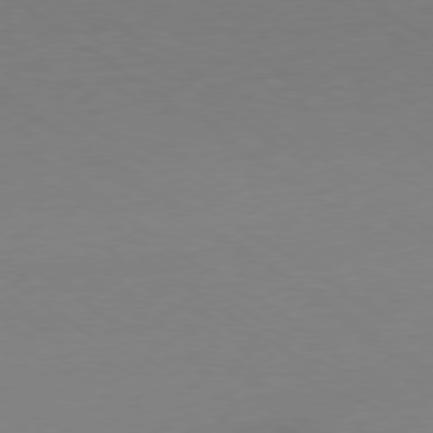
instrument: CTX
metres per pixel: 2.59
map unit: Ap
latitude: -79.1998
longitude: -97.4993
